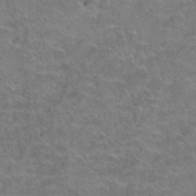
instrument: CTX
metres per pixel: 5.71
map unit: Hto
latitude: 38.8758
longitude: -42.8380
